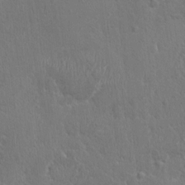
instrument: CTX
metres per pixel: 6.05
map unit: HNhu
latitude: 2.9891
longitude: -6.8002
